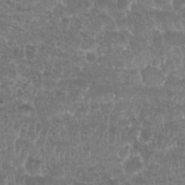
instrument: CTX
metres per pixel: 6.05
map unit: Nhu
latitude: 25.2348
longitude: -51.4804
